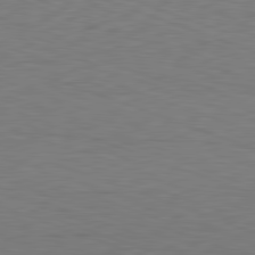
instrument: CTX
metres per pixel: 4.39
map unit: Hpe
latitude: -82.4440
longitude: 15.6911
